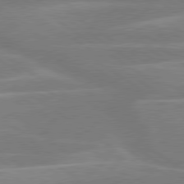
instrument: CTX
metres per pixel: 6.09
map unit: lApd
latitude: 79.4994
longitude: -122.4223
